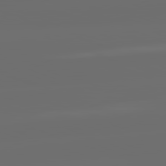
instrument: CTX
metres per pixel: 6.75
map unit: lApd
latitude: 82.1955
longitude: -166.2711
